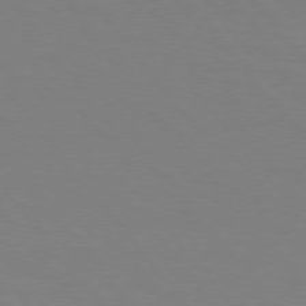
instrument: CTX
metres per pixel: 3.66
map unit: Hpe
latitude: 75.9717
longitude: -140.8002
